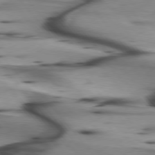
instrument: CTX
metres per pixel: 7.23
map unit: lApd
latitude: 75.6316
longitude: -65.8394
